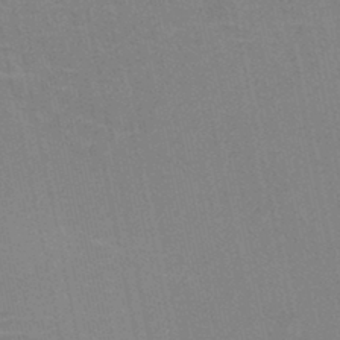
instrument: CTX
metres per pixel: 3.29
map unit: HNb
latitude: -45.7478
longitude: -41.9150
